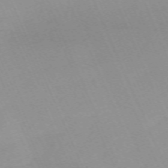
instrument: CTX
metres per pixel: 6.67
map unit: Nhu
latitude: -67.6722
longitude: 39.0487
